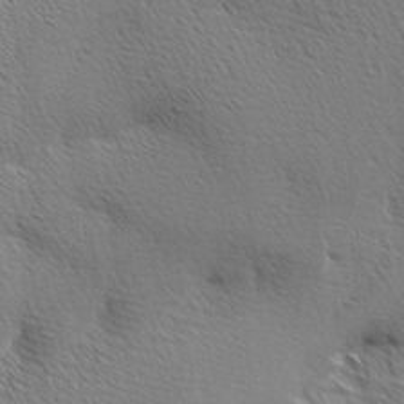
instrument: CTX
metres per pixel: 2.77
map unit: Ave
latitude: 0.8947
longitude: -114.9324
